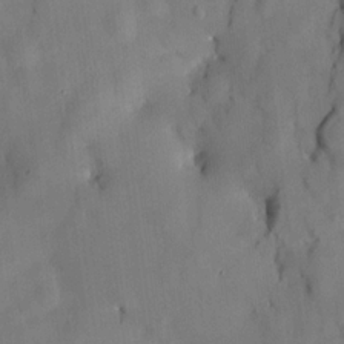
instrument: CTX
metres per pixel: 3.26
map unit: HNhu
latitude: 14.9325
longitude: 11.3132
